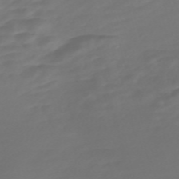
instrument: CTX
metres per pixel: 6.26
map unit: Nve
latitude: -58.5195
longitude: 57.4643
